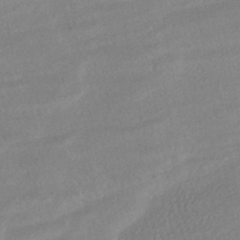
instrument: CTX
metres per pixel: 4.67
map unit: HNhu
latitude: -43.5021
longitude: 103.2187
